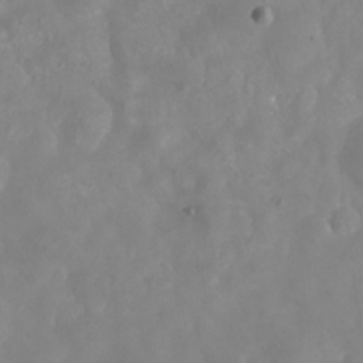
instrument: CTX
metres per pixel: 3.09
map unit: eHh
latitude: -5.6155
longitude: -77.3670
